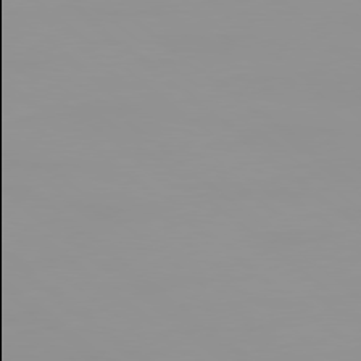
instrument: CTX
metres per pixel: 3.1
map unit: Ap
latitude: -80.2362
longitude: -53.9906
